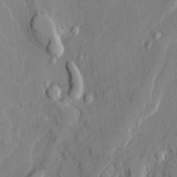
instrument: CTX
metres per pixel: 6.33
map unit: Ave
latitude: 21.5182
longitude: -129.4237
